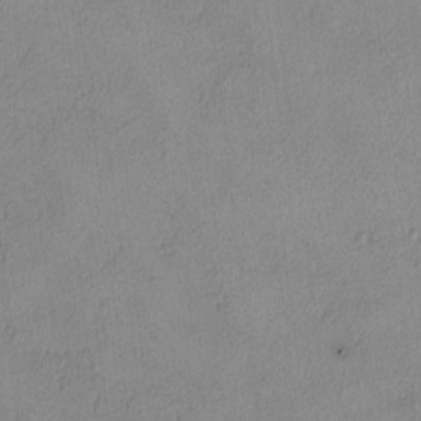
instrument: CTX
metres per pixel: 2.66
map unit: lHvf
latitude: -13.9178
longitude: -102.3467
